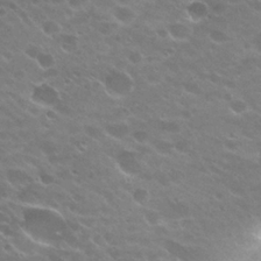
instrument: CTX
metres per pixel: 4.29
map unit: Hto
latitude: 24.6679
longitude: -36.9325
